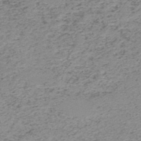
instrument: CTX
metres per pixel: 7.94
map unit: HNb
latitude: -51.5210
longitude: -52.7435
